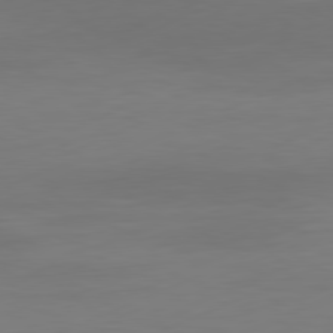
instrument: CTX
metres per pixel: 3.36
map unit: Ap
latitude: -81.6155
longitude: -86.0822
